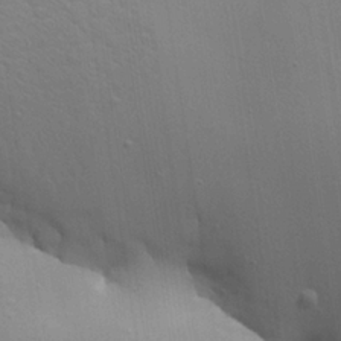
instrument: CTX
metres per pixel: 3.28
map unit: Aa
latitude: 22.3089
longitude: -142.0255
